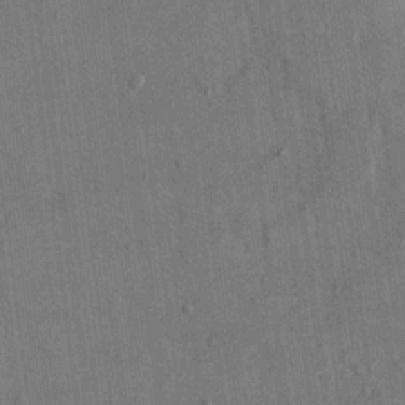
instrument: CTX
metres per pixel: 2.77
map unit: eHh
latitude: 15.5372
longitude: -68.3090
